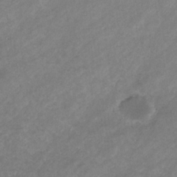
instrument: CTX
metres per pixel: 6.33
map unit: eHb
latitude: -31.9556
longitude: 70.5385
